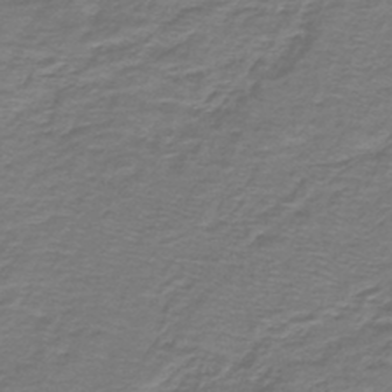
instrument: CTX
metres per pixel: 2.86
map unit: lHb
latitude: -43.2375
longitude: 56.8030
